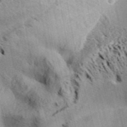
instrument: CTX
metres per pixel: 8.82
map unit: Aa
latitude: 32.2145
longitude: -137.2915
